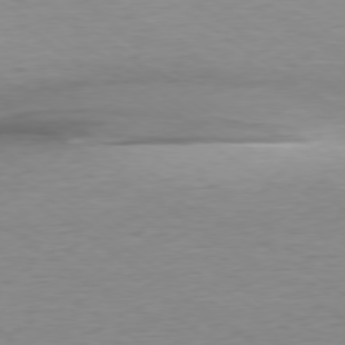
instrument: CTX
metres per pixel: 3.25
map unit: Ap
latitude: -78.2361
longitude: -58.9325
